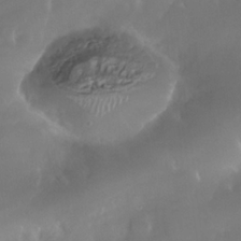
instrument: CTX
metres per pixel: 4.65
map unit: Nhe
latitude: -35.8611
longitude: -131.3482
